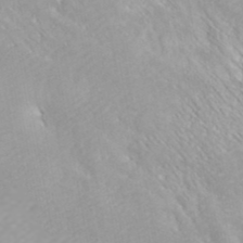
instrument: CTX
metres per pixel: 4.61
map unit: ANa
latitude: 40.2711
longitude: 24.5007
